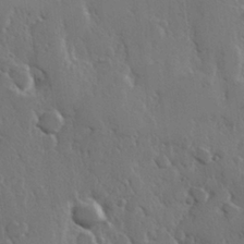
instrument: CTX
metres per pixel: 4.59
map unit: Hve
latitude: 26.6302
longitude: 150.3684
